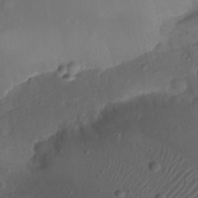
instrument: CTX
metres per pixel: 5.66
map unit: Nhu
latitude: 21.8961
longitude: -72.5168
